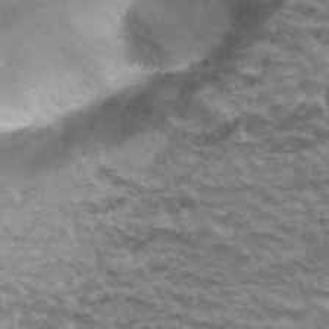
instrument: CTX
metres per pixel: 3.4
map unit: Hto
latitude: 34.7624
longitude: -42.9325
